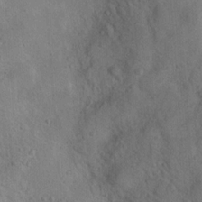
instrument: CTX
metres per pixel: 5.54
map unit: Nhu
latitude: 12.7813
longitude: -26.8947
